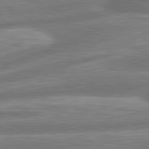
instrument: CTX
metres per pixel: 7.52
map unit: lApd
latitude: 80.9514
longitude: -166.3656
